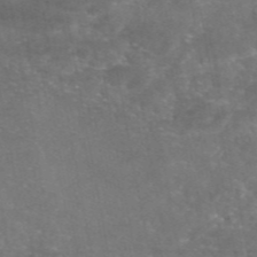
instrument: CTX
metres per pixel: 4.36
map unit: eAb
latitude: 46.5357
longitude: 120.1039
